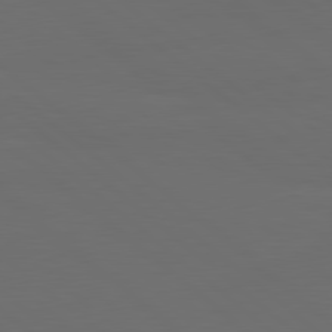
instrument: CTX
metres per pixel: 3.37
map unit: lApd
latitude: 80.1956
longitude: -115.3481
